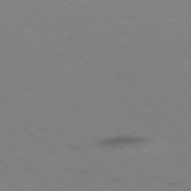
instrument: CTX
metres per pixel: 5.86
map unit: Ap
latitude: -75.7478
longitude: -78.9325
